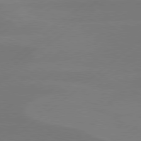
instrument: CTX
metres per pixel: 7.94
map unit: Hpe
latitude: 78.4412
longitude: -131.4805
